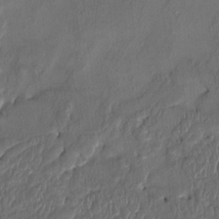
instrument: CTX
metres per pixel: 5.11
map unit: HNhu
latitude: 3.9717
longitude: -7.0836
